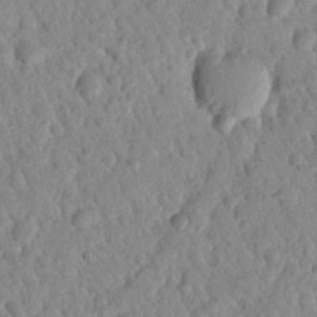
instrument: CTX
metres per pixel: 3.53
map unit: Nhu
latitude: 21.4616
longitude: -77.8772
